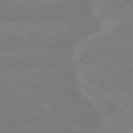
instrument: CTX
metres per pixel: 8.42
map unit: lApd
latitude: 79.1592
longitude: -160.8758
